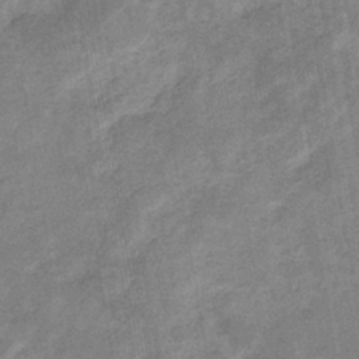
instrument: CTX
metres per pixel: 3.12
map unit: eHb
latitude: -35.2187
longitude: 74.6519
